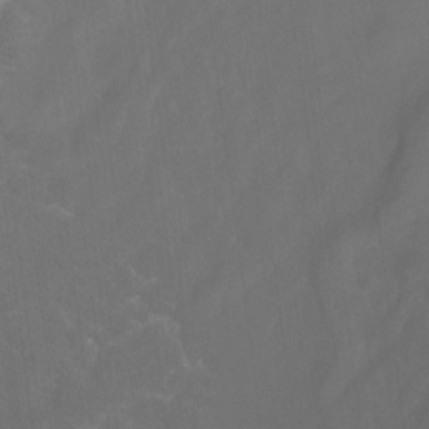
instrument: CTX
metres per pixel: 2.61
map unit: Ht
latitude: -4.2928
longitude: -62.5168
